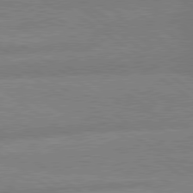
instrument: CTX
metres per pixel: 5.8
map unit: lApd
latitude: 79.6316
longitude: -164.2145
